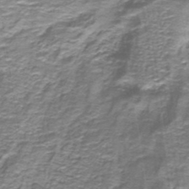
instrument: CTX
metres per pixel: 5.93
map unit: lHb
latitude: -40.8030
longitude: 56.3495
